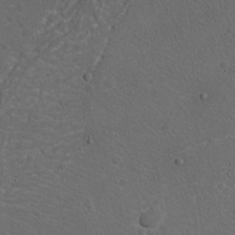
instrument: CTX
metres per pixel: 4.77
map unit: Nhu
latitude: 21.4805
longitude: -72.0255
